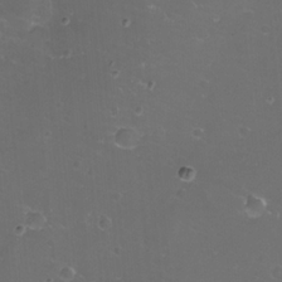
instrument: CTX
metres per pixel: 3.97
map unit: eHh
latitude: -11.8800
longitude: -60.6868
